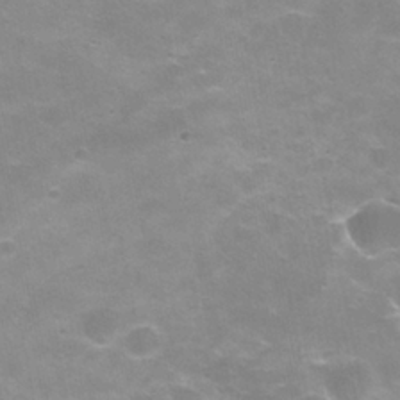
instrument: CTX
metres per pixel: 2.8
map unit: Hve
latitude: -30.1228
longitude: 95.3698
